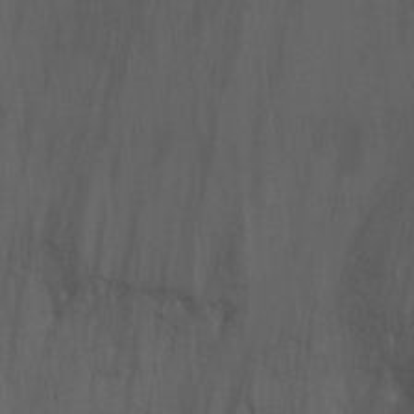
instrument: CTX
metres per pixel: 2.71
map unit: Ht
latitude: 4.9892
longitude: -28.9136
